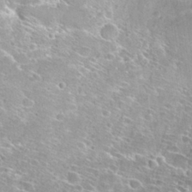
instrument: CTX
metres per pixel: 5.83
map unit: Hto
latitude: 28.5734
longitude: -43.5560
